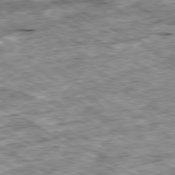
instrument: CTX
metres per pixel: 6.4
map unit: Ap
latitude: -80.3873
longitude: -90.6302
